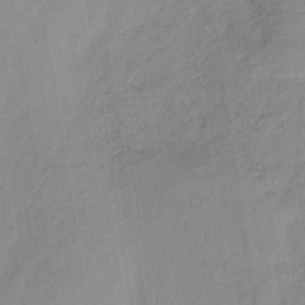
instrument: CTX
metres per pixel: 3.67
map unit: lHb
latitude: -35.8989
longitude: 73.1998
